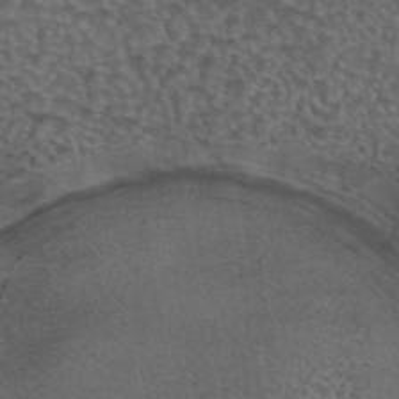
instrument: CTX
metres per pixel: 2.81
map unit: eAb
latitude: 43.6505
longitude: 103.7478
